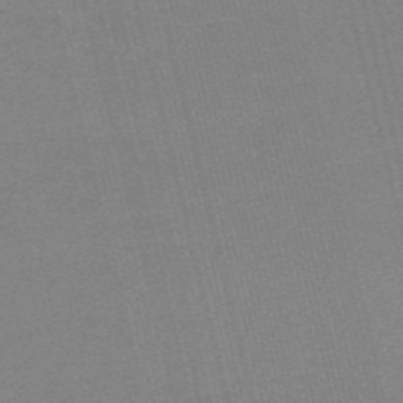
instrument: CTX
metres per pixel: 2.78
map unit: HNb
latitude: -54.8030
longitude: -45.1025
